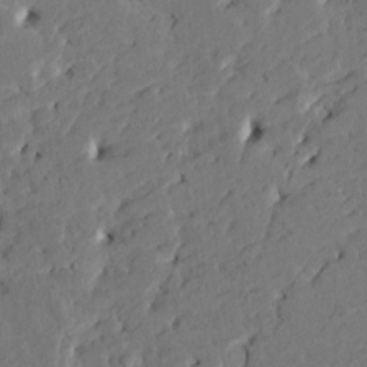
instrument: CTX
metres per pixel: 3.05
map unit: HNhu
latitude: 5.6316
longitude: -5.2726
